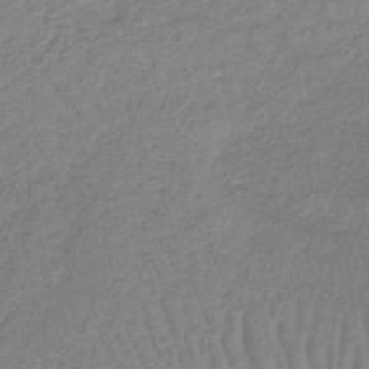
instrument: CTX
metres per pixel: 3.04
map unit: lHb
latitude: -40.8030
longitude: 61.1620
